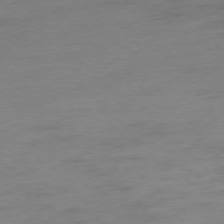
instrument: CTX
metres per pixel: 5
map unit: Hpe
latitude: -76.3873
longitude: -15.1215
